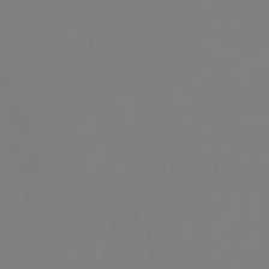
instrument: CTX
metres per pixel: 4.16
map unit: lHb
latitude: -48.7086
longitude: 65.8045
